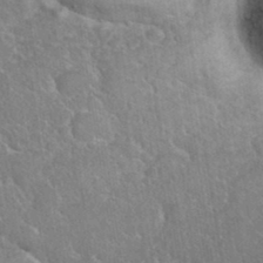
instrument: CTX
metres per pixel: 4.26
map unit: eHh
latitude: 37.5182
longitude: -61.1403
